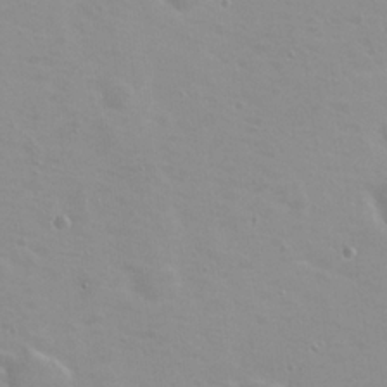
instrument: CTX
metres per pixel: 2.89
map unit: Nhu
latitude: 20.0255
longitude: -30.4601
